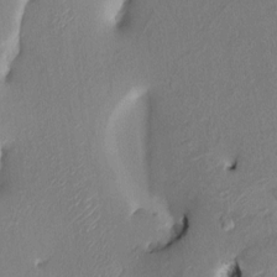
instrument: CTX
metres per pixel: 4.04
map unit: HNhu
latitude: 7.7639
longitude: -3.8205
